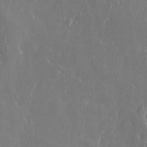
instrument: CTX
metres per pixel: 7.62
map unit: Htu
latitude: -5.8611
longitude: 175.4076
